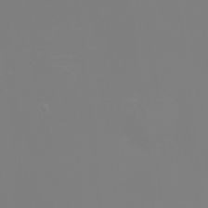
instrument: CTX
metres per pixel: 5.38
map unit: eHh
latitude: -2.3495
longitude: -75.7639
